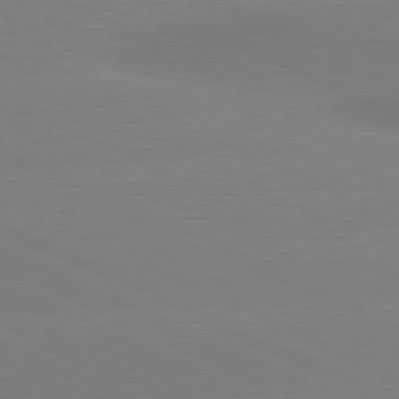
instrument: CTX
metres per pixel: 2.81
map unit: lApd
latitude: 81.2348
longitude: -155.0647
